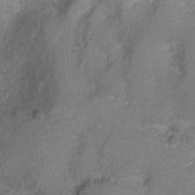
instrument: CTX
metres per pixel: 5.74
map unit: Ht
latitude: -5.1809
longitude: -19.3481
